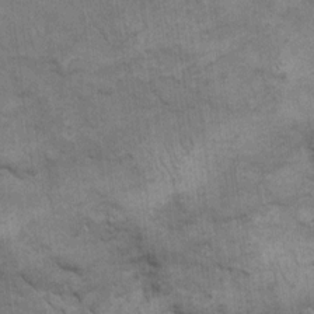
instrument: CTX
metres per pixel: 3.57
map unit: eHh
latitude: 13.6883
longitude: -65.4993
